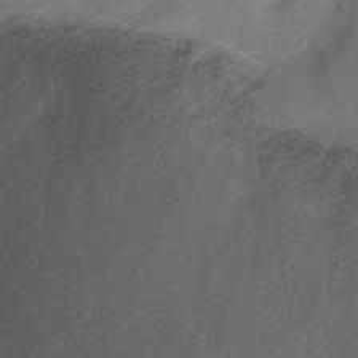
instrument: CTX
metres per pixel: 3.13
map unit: Ht
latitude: -0.7653
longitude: -36.4223
